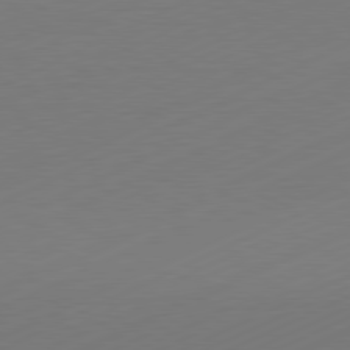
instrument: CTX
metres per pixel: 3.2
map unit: Hpe
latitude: -81.8612
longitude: 12.9164
